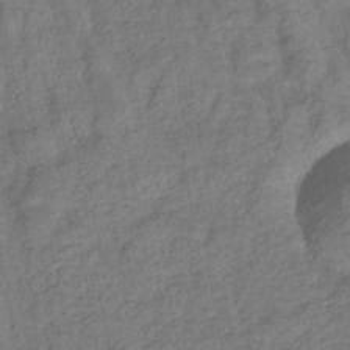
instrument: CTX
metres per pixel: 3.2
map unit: eHb
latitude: -33.0676
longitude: 74.1606
